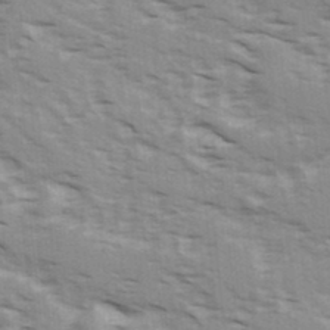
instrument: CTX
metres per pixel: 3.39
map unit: Ave
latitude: 16.1389
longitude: -129.5560
